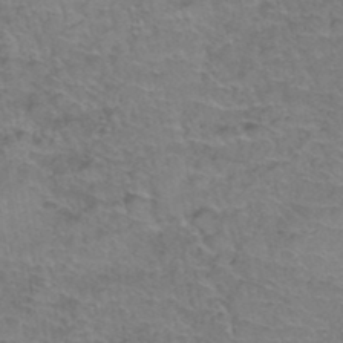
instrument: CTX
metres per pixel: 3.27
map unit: Hto
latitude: 37.0837
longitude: -42.1956
